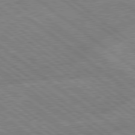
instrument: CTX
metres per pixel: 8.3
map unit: lApd
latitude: 79.1403
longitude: -144.6112
